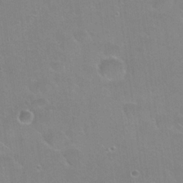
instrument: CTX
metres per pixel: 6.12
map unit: Hto
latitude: 24.3845
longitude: -51.1214
